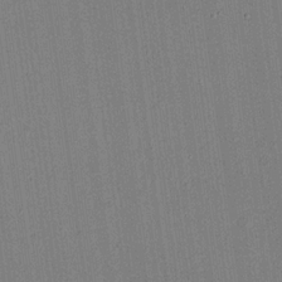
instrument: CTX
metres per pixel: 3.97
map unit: eHh
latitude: 18.7813
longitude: -69.9906
